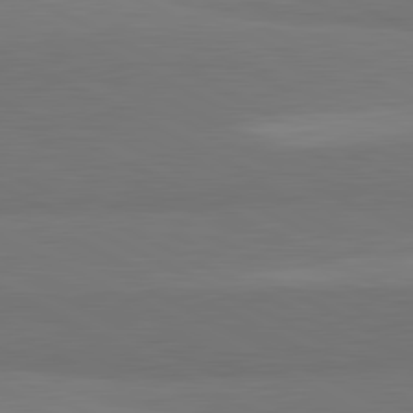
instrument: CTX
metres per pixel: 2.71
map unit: lApd
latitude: 81.8583
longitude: 158.9352
